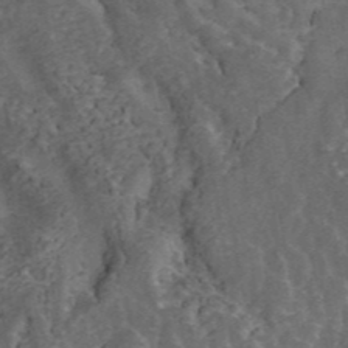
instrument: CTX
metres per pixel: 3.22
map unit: ANa
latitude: 43.5371
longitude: 16.6141
